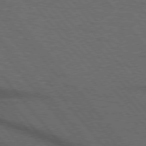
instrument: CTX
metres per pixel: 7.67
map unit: lApd
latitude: 75.7639
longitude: -83.6882
